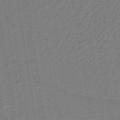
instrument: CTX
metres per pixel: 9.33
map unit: lHb
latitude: -38.0661
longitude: 56.2739
